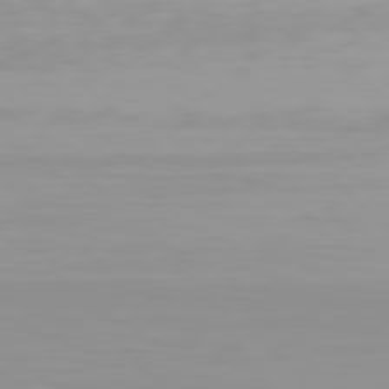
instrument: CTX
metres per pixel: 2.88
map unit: Hpe
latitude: 78.0633
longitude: -137.8206
